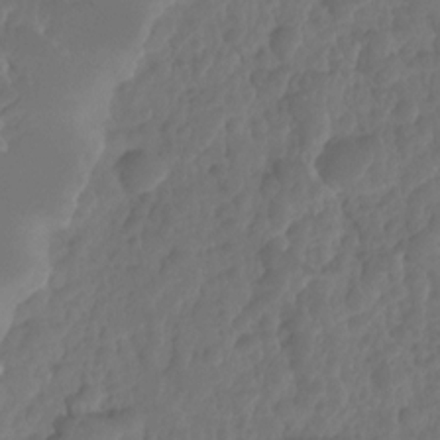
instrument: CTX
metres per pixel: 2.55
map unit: HNhu
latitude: -24.3873
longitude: 50.0850
